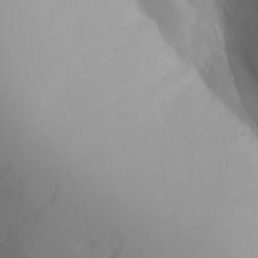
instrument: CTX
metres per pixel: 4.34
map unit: Aa
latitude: 25.0836
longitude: -127.6127
